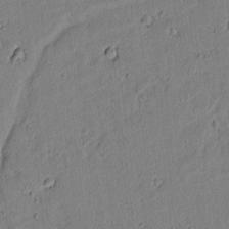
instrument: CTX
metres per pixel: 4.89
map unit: lAvf
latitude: 5.9906
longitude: 168.3306
